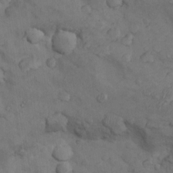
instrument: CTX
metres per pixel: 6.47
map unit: Nhu
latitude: 8.9703
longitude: -25.0458
